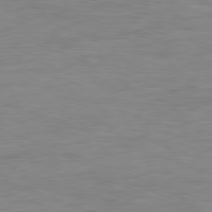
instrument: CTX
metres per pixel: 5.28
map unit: Ap
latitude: -81.2376
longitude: -89.7639
